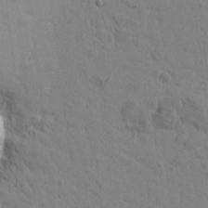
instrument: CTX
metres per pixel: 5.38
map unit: Htu
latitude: -0.3496
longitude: -175.6316
